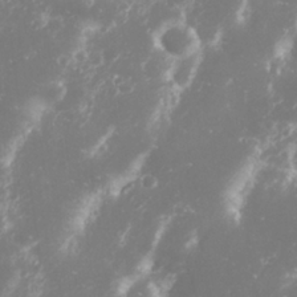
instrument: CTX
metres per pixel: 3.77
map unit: Nhu
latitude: 27.4049
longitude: -60.1389
